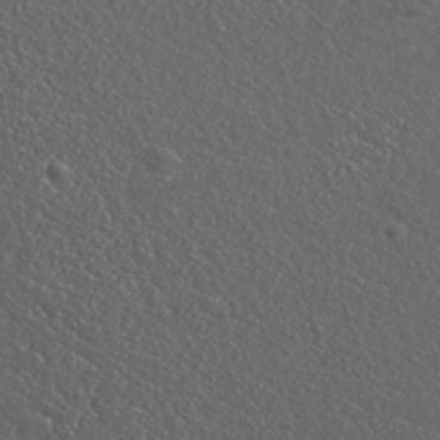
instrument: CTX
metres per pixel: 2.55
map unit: ANa
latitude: 36.6113
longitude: 14.6519
